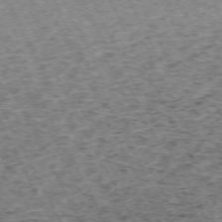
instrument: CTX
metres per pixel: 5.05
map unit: Hpe
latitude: -71.5966
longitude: 11.8422
